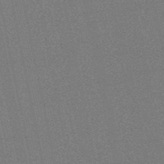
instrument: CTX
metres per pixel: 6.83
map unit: eHb
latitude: -49.9556
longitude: 79.5021
